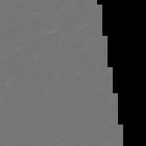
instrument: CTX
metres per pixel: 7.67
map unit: HNb
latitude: -47.9745
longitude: -41.5371
